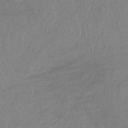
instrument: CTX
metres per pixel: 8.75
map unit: lHb
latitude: -37.6910
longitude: 68.4440
